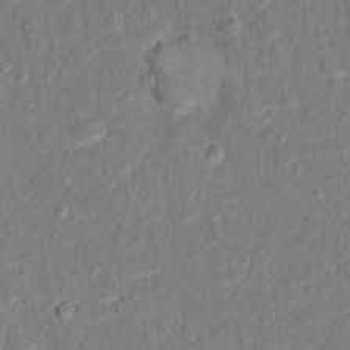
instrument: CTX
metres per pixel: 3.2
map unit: Hto
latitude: 12.3278
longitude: -38.2522
